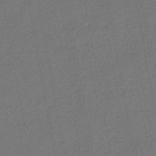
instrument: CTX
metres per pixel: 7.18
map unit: eHb
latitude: -47.5021
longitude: 82.3873
